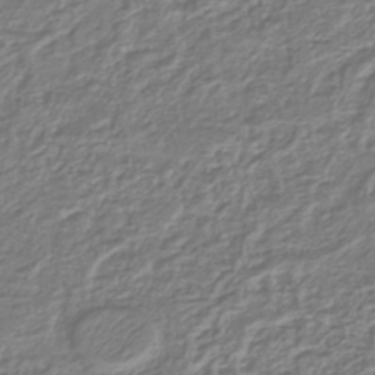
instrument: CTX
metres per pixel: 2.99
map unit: lHb
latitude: -42.3495
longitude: 61.5966
